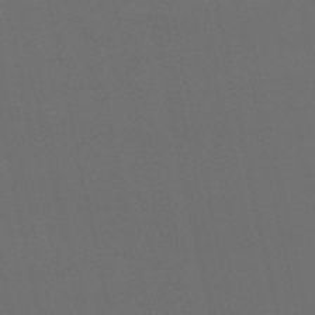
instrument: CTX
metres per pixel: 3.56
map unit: eHb
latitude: -50.5952
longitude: 71.5966
